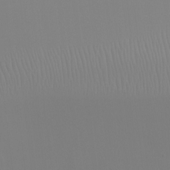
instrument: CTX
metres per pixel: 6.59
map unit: Ht
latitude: -6.4440
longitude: -29.6316
